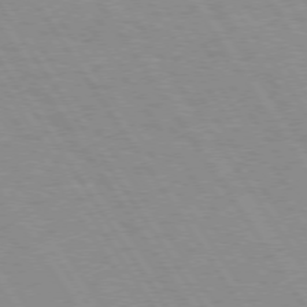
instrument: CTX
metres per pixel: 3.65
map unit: Hpe
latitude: 73.8584
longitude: -136.7247
